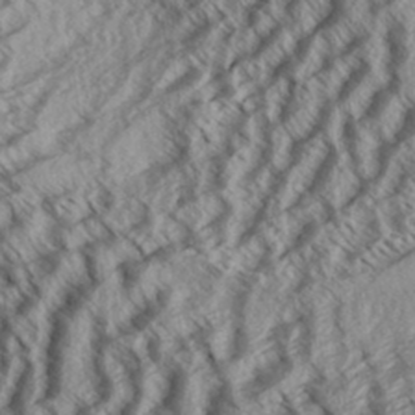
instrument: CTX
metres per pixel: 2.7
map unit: Aa
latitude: 33.5371
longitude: -139.2159
